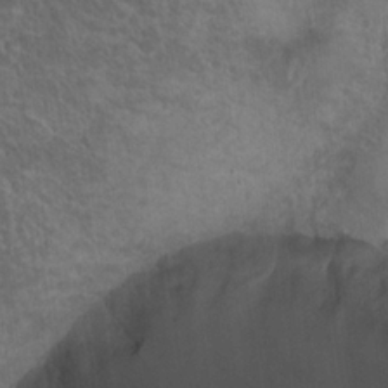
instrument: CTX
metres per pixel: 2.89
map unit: Hto
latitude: 19.4048
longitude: -40.4601
